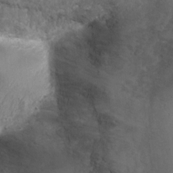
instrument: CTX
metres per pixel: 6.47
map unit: Ht
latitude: -3.7477
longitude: -28.2900
